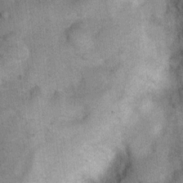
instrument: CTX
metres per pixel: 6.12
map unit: Nhu
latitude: 6.5735
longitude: -23.8583
